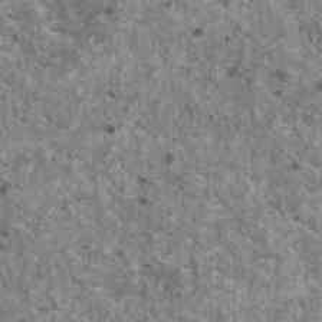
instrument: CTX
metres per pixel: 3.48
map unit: HNhu
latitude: 2.7435
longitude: 4.8786
